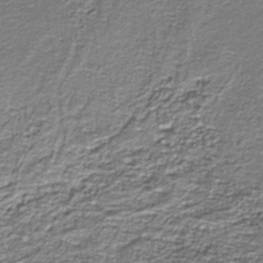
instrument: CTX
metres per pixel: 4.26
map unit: HNb
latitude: -39.8423
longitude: 51.1998
